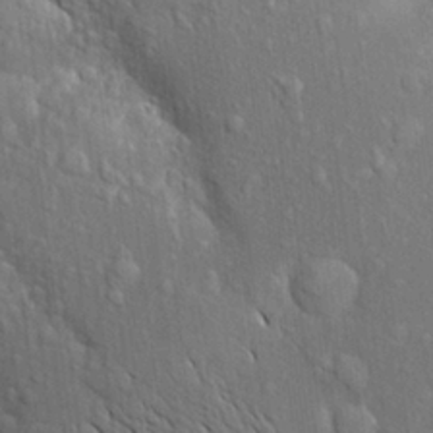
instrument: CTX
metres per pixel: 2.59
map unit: Aa
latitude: 18.7246
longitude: -149.6127
